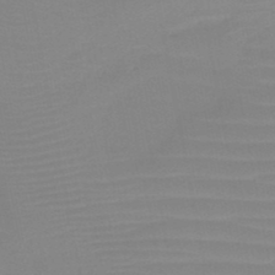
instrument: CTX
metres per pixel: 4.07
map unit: HNb
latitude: -45.9556
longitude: -44.1200
